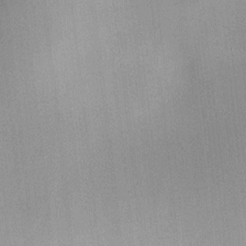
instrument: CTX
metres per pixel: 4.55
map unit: HNhu
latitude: 6.8191
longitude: 3.3509
